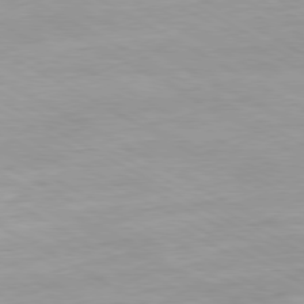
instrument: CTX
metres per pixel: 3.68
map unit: Hpe
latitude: -80.4629
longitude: 21.2565
